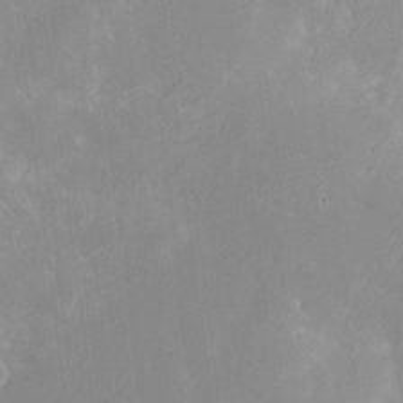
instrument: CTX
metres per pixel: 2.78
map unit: HNhu
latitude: 7.4237
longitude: -5.2726
